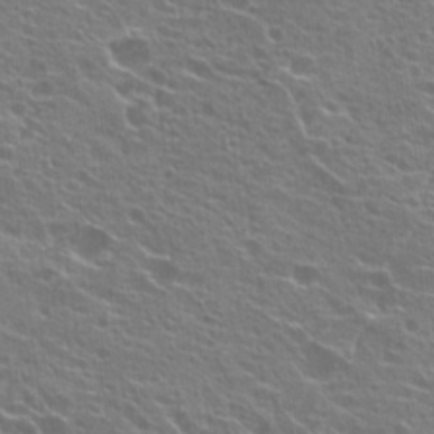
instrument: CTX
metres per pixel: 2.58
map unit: Hto
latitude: 22.3467
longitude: -40.1955
